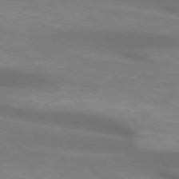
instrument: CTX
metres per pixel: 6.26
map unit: lApd
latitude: 73.9151
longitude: -51.1970
